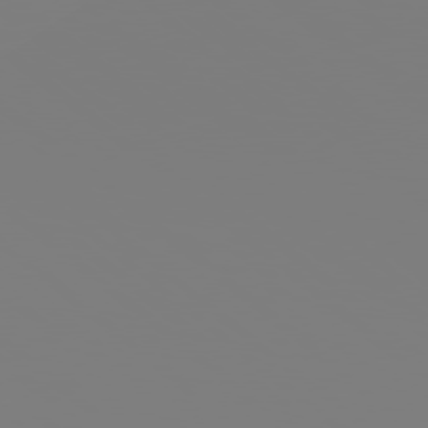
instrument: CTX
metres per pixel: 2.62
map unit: Hpe
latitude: 78.3656
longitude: -177.9717
